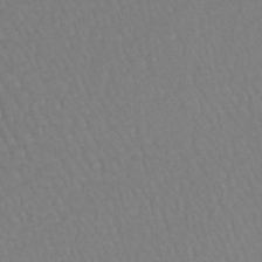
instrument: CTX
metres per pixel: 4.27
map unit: eHb
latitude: -46.3117
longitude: 80.8030
